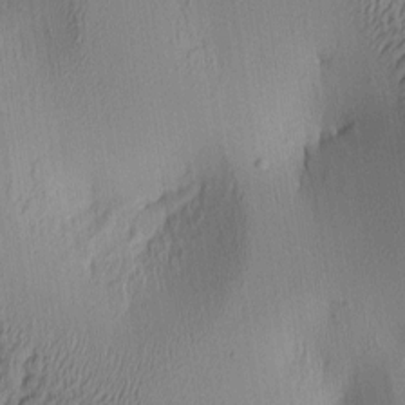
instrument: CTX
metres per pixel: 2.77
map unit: lAa
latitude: 5.5560
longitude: -113.2537
